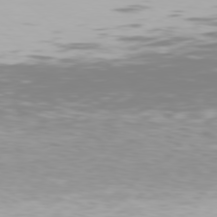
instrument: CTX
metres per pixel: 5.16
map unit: Hpe
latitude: 78.1011
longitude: -135.3481
